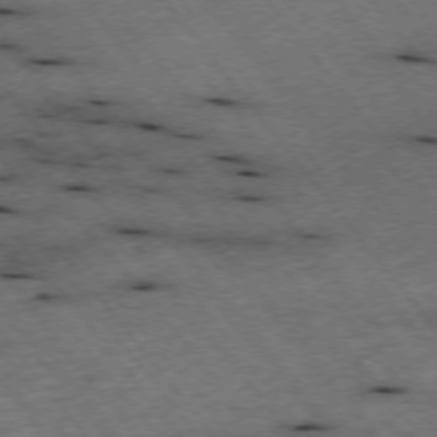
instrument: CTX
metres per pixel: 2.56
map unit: Hpe
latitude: -75.3888
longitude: -17.2348
